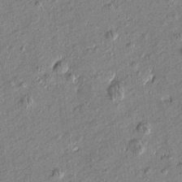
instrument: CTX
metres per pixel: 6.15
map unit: Htu
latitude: -7.0297
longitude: 176.7085
